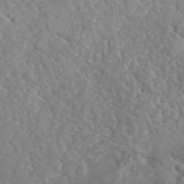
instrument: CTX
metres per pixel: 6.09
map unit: lHvf
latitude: 35.8583
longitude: -85.1781
